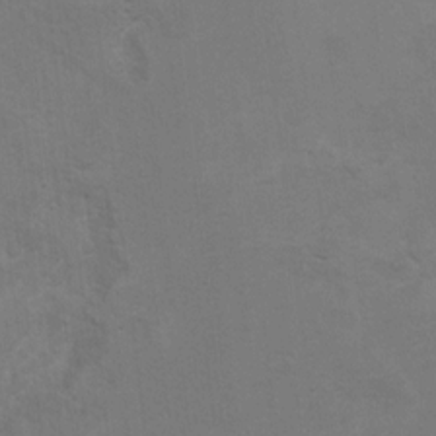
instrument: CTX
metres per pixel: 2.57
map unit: Hto
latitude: 9.1970
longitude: -35.4993
